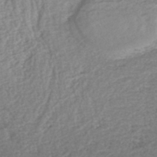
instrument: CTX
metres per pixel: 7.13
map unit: HNhu
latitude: -46.7841
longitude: 103.6533
